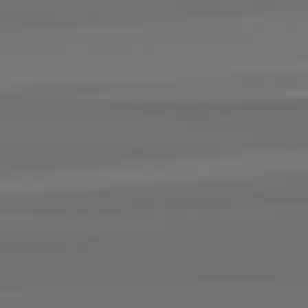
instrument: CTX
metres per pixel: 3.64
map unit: lApd
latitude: 82.9135
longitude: 162.7085
